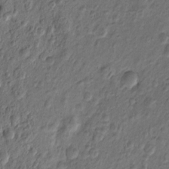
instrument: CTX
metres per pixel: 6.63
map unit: Htu
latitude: -5.2376
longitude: 156.4440
